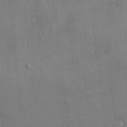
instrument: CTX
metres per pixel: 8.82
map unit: Ht
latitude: -4.0472
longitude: -13.6694
